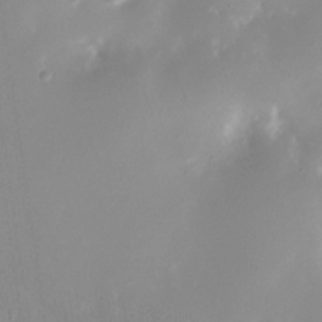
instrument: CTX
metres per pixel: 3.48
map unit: Nhe
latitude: -32.5574
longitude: -117.2537
